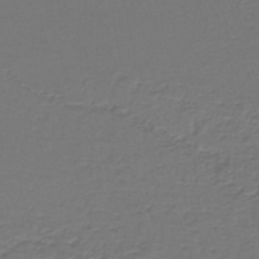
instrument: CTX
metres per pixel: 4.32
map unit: lHb
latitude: -43.7477
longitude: 57.4454
